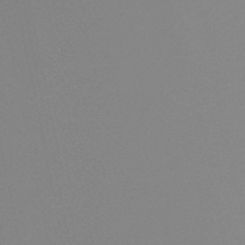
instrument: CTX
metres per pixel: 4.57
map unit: lHb
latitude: -47.0486
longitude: 64.7841
